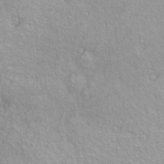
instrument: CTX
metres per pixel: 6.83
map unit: Nve
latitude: -8.2739
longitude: 174.3684
